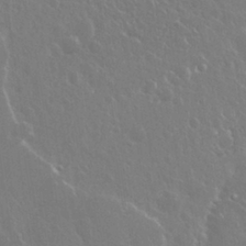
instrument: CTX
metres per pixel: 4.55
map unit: Nhu
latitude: 24.8191
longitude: -59.4615
